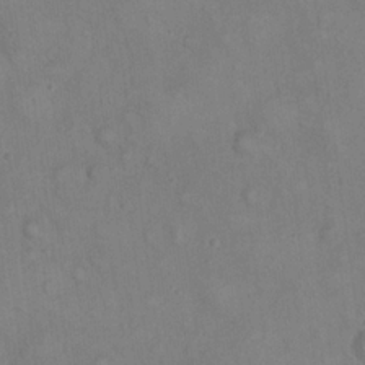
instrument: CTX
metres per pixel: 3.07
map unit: eHh
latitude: 22.0444
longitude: -62.0822
